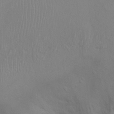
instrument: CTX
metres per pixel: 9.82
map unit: Ht
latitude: -2.0283
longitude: -16.0255
